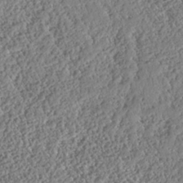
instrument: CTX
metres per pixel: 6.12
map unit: HNhu
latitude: -37.3131
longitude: 33.1809
